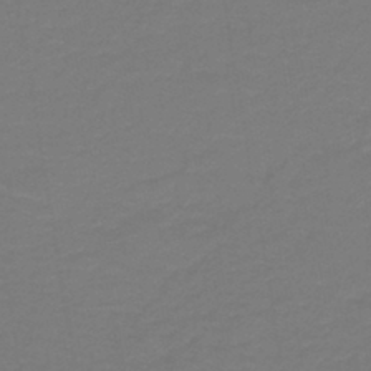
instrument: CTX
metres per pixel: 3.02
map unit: lHb
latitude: -42.5951
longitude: 52.7841
